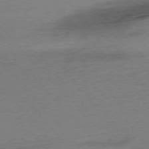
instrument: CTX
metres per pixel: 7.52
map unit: Hpe
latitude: -76.4251
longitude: -11.5749
